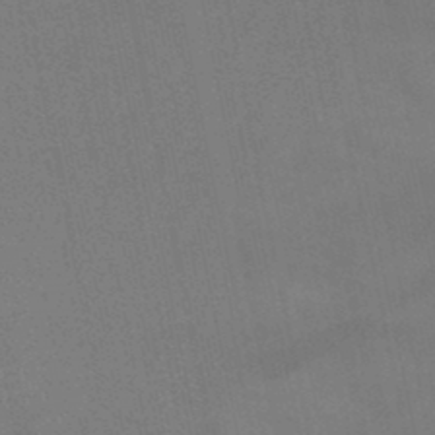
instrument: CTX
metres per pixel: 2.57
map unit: lHb
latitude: -47.2943
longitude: 70.1039
